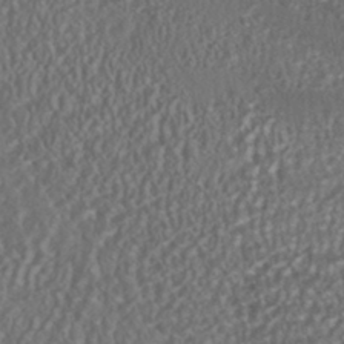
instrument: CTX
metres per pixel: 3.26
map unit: HNhu
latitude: -46.5007
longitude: 104.7085
